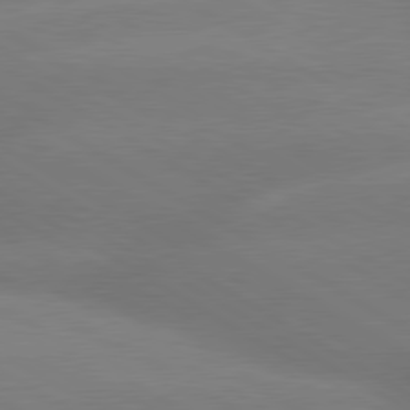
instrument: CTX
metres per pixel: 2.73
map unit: lApd
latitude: 80.0255
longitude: -149.7828
